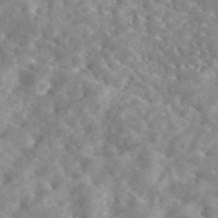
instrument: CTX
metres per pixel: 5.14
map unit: eAb
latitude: 45.1781
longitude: 128.9731
